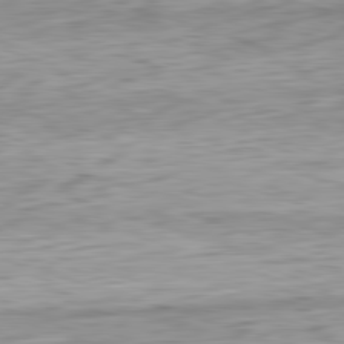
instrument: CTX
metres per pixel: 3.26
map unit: Ap
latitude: -82.2550
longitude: -77.2537
